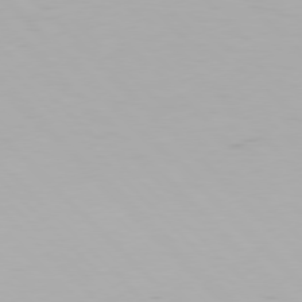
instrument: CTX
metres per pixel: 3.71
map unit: Hpe
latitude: 76.8380
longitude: -171.1403
